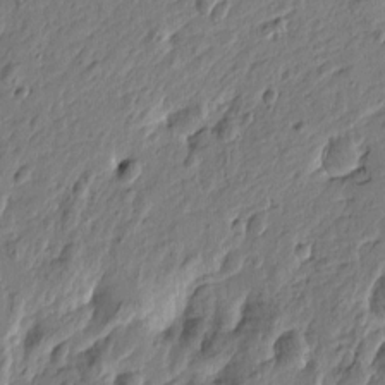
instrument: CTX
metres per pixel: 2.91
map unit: Htu
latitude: -4.7841
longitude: 179.5588
